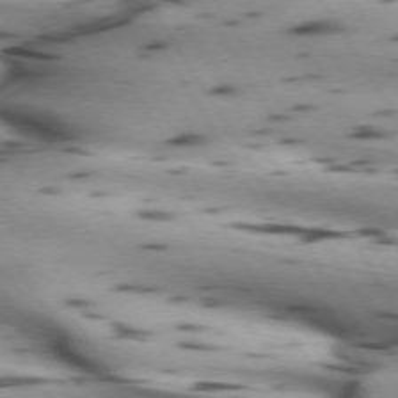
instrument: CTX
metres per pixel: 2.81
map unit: lApd
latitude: 72.3090
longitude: -53.0837
